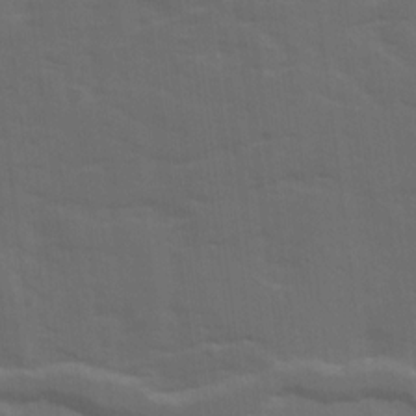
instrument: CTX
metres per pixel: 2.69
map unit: Ave
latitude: 18.9702
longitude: -130.5546
